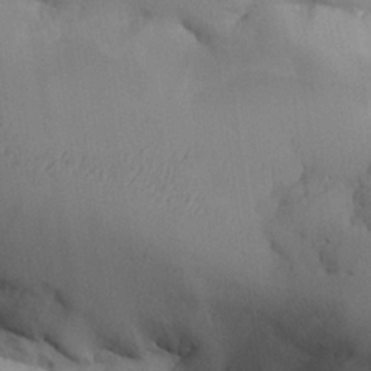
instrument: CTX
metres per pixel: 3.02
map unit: Aa
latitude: 26.7624
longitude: -129.4237
